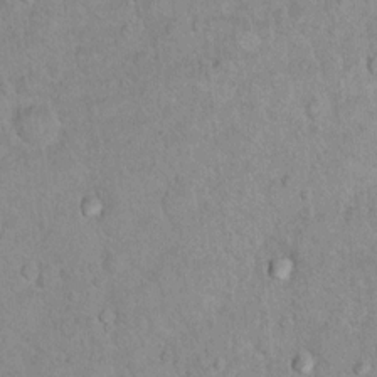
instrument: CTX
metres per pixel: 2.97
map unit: Nhu
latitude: 13.9717
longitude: -28.7246
